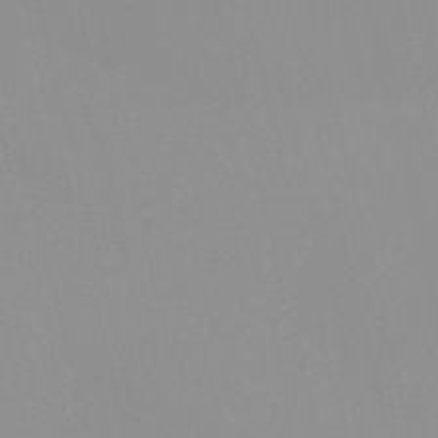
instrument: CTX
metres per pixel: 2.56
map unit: Nve
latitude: -57.2754
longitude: 59.7666
